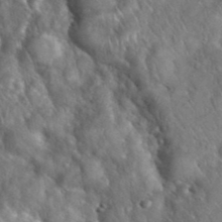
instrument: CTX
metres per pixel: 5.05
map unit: eHh
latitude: 39.3671
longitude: -57.6693
